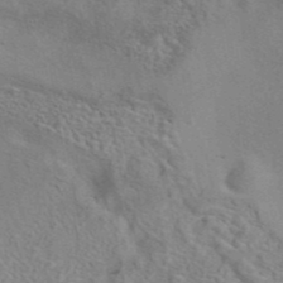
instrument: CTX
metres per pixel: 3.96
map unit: eAb
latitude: 42.0633
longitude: 110.0661
